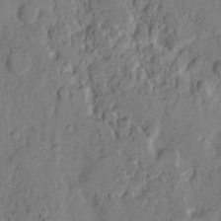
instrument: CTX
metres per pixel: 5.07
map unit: eHh
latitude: 7.3293
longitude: -63.5371
